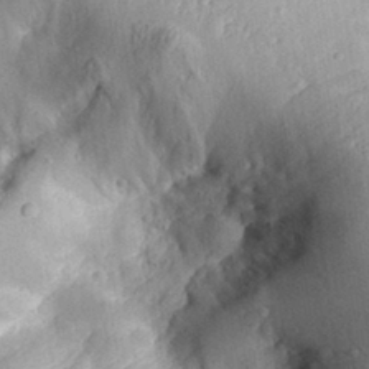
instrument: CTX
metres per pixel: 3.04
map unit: Aa
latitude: 30.0633
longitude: -132.2145
